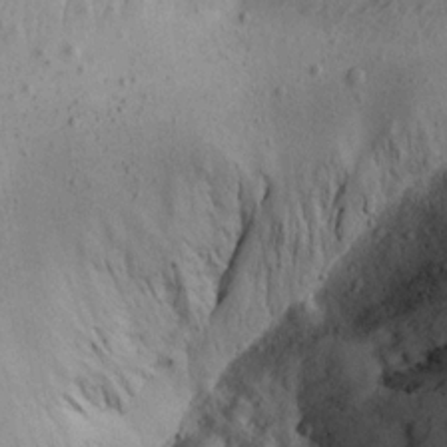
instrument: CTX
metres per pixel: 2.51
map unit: Aa
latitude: 15.0459
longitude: -142.0633
